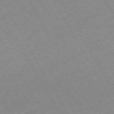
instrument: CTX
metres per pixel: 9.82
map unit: Hpe
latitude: -72.0094
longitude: 9.2187
